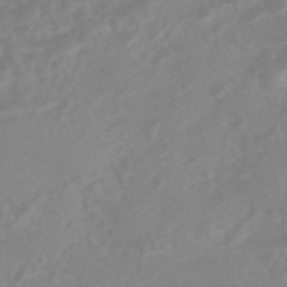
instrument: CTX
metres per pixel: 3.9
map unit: HNhu
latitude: -44.3117
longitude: 91.1431
